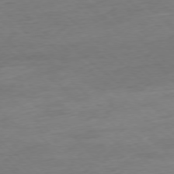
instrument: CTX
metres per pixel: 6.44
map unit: Ap
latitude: -77.8044
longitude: -97.9528
